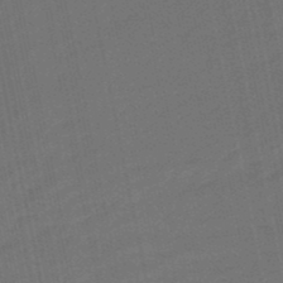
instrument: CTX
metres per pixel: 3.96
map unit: eHb
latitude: -47.8233
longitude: 87.6911
